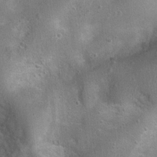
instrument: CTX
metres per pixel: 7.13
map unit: Ht
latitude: 4.4223
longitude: -20.1389
